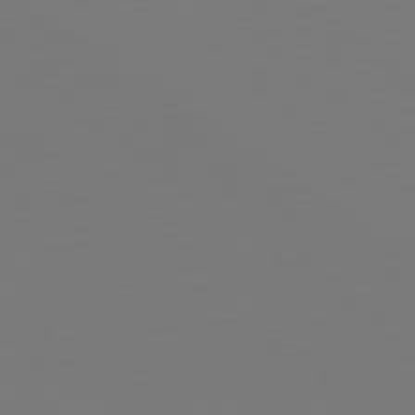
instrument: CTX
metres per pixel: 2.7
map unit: Hpe
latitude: 78.8002
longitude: -175.1025
